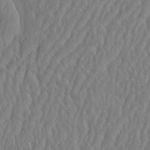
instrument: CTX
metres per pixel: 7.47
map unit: eHh
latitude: -3.7855
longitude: 14.8786
